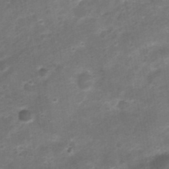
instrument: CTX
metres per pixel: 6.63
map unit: Nhu
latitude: 3.3292
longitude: -18.0444
